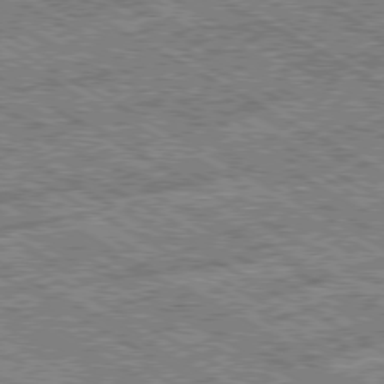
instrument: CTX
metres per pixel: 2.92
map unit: Ap
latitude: -80.0661
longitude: -78.8191
